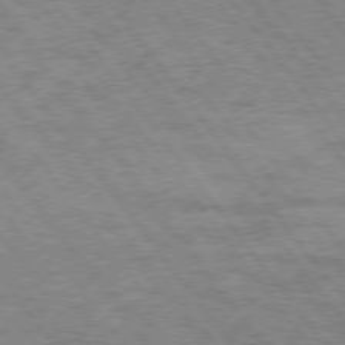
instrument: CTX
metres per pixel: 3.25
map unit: Hpe
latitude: 75.0270
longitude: -149.5938
